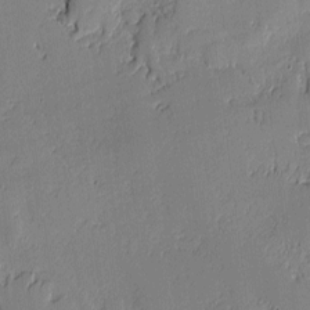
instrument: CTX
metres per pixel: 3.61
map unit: lAvf
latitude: -1.0865
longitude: -107.4049
